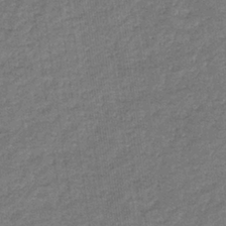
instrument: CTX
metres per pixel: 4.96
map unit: eHb
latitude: -33.8423
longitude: 76.0094
